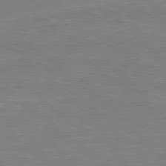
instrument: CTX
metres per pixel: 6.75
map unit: lApd
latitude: 79.3860
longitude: -148.4412
